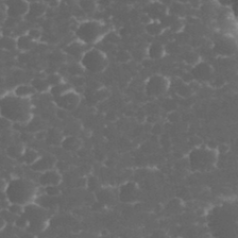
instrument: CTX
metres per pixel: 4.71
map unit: eHh
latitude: 33.2537
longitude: -63.7639
